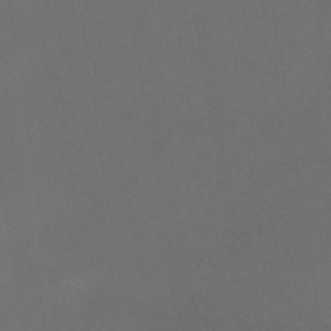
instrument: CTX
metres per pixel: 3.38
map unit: lHb
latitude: -45.6533
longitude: 66.4629
